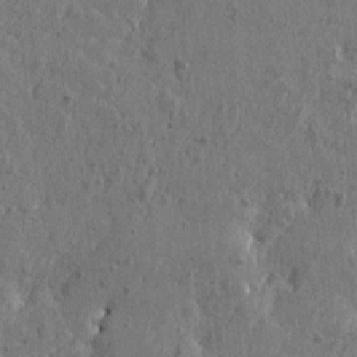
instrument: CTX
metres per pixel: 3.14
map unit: Htu
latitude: -5.2942
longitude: 179.6533
